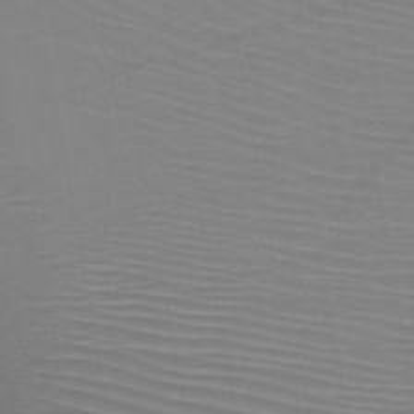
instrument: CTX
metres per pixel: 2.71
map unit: HNb
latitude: -46.1983
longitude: -42.6680
